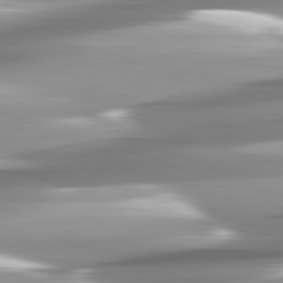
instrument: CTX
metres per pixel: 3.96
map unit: lApd
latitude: 82.1388
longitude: -142.0444
